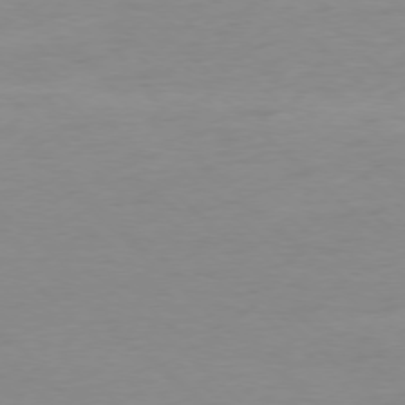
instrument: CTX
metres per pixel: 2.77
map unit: Ap
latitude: -77.7856
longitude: -70.3467
